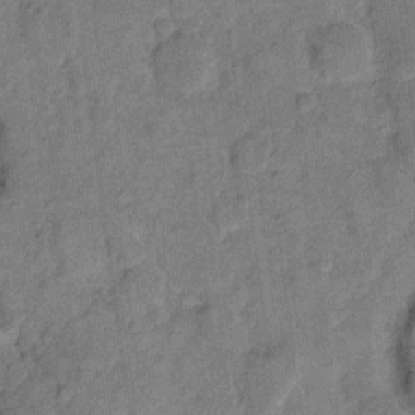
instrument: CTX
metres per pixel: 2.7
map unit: eHh
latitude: 12.4601
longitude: -64.9892
